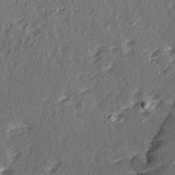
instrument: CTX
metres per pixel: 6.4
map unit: Ave
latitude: 15.8017
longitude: -104.1200
